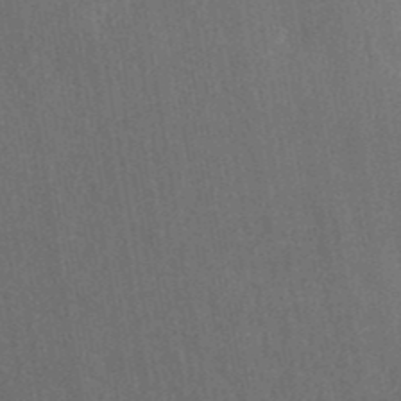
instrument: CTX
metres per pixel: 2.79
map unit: eAb
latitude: 43.1403
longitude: 106.5007
